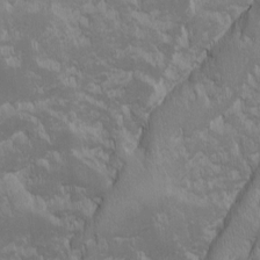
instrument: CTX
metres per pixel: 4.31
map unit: Ave
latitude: -10.3117
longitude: -117.2915
